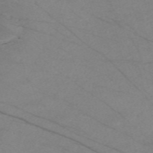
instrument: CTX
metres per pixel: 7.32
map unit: Nve
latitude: -58.6707
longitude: 61.4454
